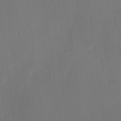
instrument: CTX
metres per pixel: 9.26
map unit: HNhu
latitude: 10.8380
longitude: 22.4440
